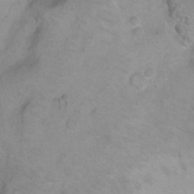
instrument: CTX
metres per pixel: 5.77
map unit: Ht
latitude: 1.1781
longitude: -33.0458
